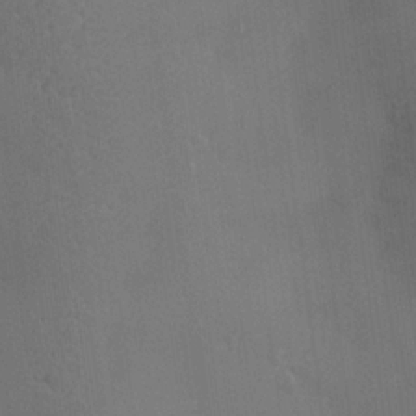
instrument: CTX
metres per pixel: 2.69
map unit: Nve
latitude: -7.4454
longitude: 174.3117
